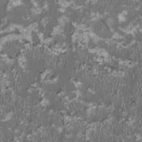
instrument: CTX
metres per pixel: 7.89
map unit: HNhu
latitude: -0.2173
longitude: 0.9920
